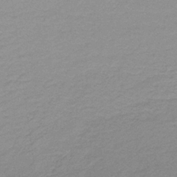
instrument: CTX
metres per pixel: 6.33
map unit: lHb
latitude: -34.4251
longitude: 69.9367
